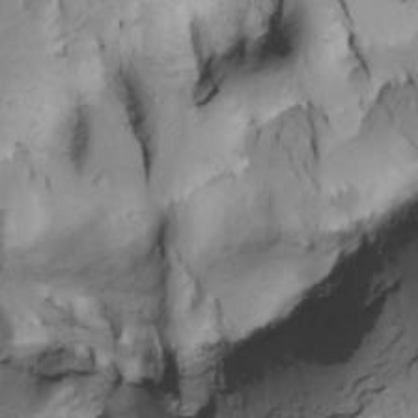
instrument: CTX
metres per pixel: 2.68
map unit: Htu
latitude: -4.2550
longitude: 150.1983
